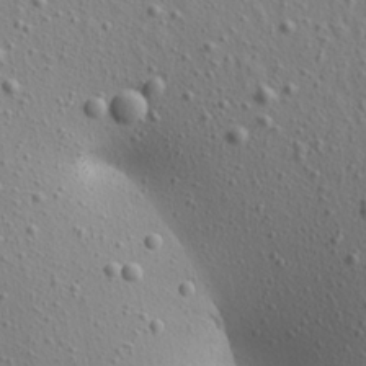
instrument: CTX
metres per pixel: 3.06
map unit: Aa
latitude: 22.5924
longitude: -140.7435
